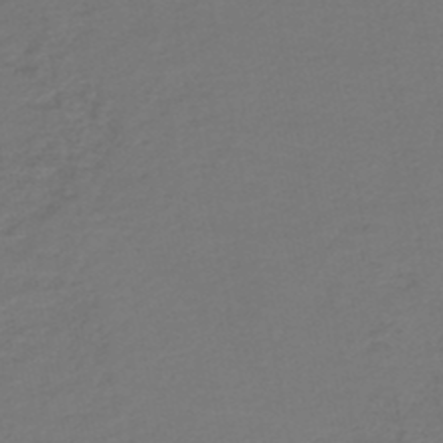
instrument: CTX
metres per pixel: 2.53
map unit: HNb
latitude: -47.9556
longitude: 56.9164
